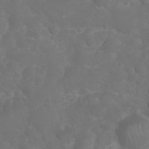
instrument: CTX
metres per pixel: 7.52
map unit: Nhu
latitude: 26.5168
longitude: -63.8395
